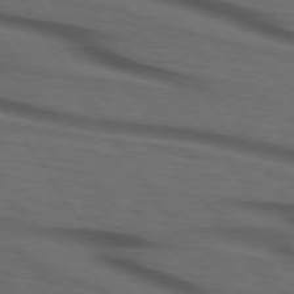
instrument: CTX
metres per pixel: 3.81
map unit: lApd
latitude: 73.7828
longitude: -74.6302
